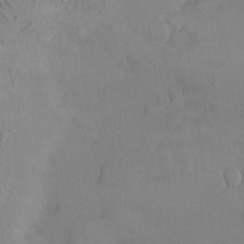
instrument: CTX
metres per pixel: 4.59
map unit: HNhu
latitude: 5.4426
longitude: -0.4412
